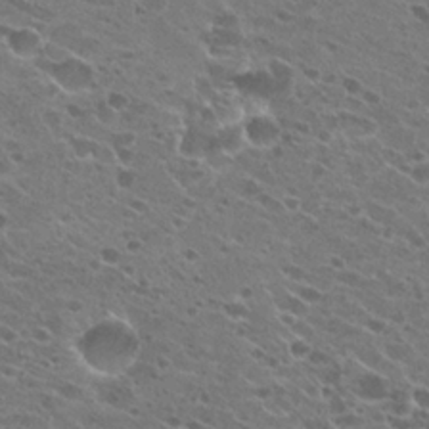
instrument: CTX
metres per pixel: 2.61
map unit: Hto
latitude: 23.6316
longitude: -41.8583
